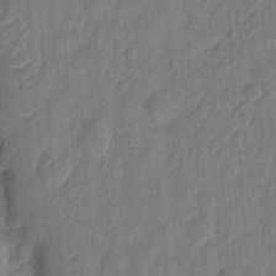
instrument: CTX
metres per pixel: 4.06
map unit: eHh
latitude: 7.3293
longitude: -73.4805
